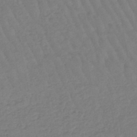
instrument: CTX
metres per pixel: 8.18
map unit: eHb
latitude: -45.8233
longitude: 80.6330
